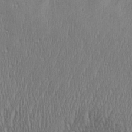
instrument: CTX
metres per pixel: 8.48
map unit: Aa
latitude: 28.2711
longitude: -138.3467
